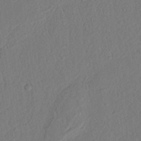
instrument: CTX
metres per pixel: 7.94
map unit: Nhu
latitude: 19.6316
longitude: -76.8002
